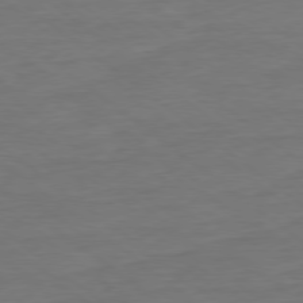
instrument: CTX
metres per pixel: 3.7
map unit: Ap
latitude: -79.0486
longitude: -89.4616
